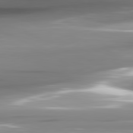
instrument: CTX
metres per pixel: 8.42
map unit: lApd
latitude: 82.0255
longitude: -141.1214
